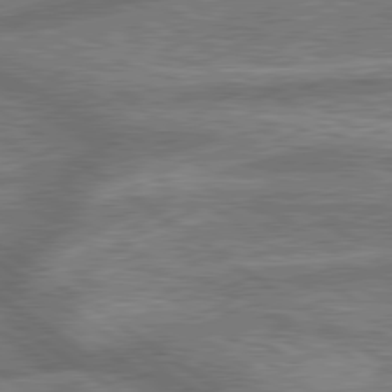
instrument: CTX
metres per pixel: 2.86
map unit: lApd
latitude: 79.7828
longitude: -171.2537
